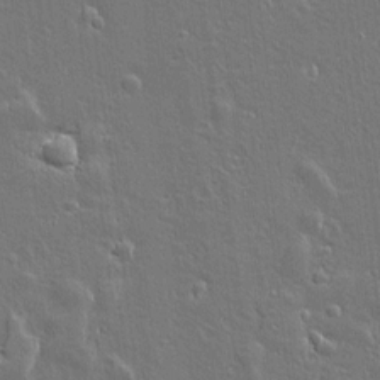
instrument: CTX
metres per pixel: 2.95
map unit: Aa
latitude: 12.4601
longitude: -125.4237
